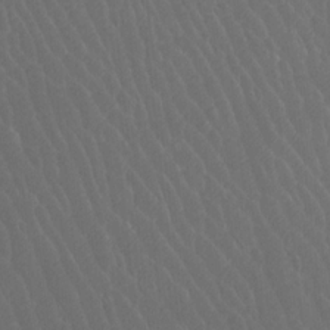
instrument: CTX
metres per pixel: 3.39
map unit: Htu
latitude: -11.5966
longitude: -73.6883
